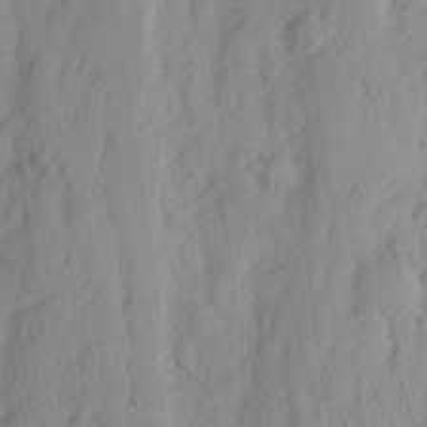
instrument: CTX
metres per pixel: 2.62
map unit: Nhu
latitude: 15.8962
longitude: -73.6883
